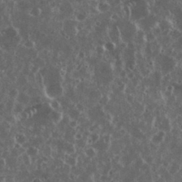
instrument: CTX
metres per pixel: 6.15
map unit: eHh
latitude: 35.0269
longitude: -59.3482
